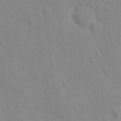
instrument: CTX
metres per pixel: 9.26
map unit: lAvf
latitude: 9.5560
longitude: 168.2361
